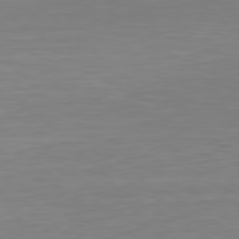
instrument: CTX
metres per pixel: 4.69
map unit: Hpe
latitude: 78.4601
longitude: -167.7449
